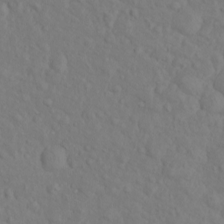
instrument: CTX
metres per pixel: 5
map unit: eHh
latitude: 1.1970
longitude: -56.3467
